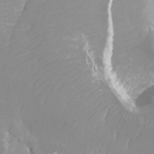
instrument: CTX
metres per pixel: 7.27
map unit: Ht
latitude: -4.1794
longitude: -27.0270
